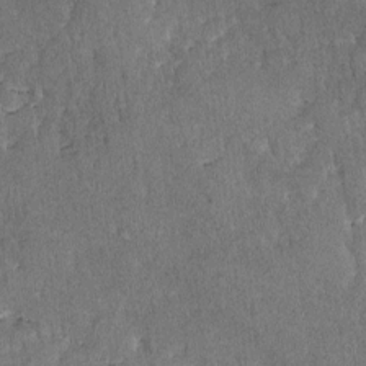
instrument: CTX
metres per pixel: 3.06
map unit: lAvf
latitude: -8.3873
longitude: -111.8206
